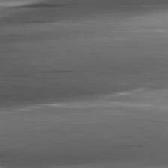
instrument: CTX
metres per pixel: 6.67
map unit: lApd
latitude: 82.3845
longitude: -144.1011
